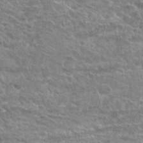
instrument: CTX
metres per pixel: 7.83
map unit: Hto
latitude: 23.1214
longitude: -39.9906
